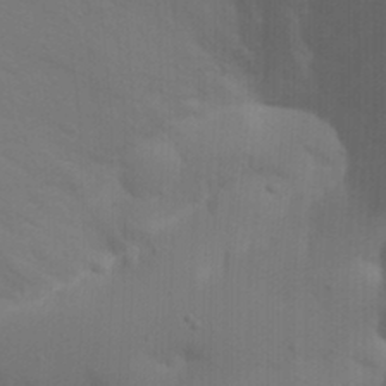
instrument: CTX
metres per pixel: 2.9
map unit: Nhu
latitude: 22.1956
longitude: -73.7639
